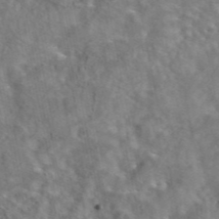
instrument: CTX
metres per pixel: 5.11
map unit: eAb
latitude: 43.4238
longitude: 108.3117
